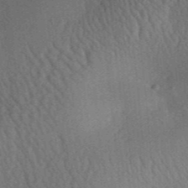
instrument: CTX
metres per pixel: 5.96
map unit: Aa
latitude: 31.7072
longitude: -142.2523
